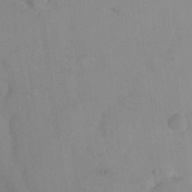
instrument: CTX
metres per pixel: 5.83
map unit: eHh
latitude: 18.5356
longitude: -64.6113
